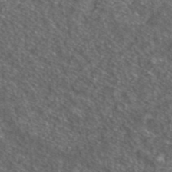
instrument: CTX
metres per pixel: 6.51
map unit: ANa
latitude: 42.3089
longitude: 26.1605
